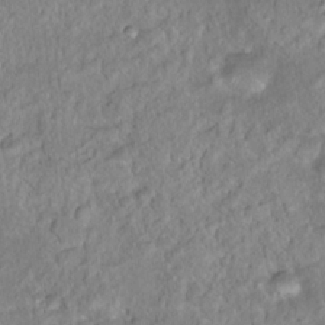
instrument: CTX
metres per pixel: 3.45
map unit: Hto
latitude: 16.7813
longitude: -40.1010
